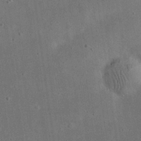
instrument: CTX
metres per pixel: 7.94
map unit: eHh
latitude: 24.7246
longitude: -68.5357
